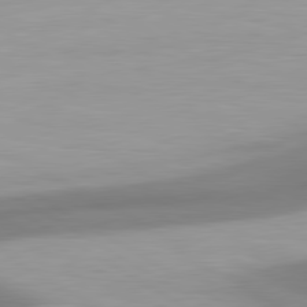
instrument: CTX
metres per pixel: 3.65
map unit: lApd
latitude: 80.7246
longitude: 175.3131
